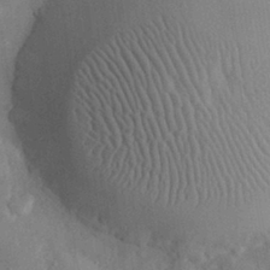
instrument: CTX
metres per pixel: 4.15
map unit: eHh
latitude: 29.9528
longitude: -76.5356
